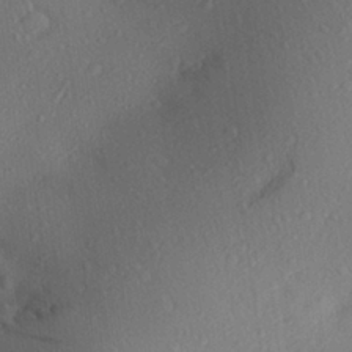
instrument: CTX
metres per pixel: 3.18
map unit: Aa
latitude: 27.0459
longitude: -146.1578
